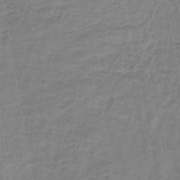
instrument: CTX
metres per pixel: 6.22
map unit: lHb
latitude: -43.4076
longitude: 55.1053
